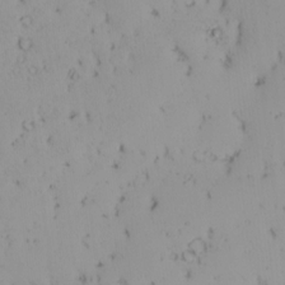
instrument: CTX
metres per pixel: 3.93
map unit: eHh
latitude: -1.7289
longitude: 20.4629
